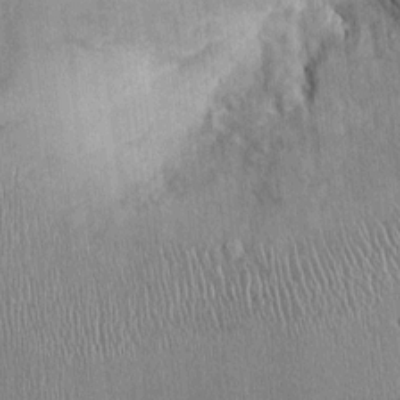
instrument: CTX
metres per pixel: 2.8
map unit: Ht
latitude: -2.9163
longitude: -13.2159
